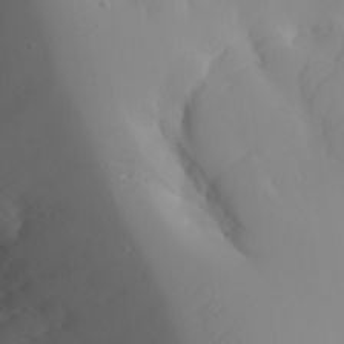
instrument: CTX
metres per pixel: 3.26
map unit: Aa
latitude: 24.3845
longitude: -127.4616
